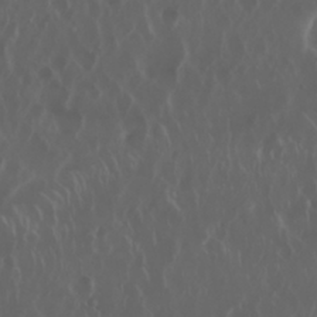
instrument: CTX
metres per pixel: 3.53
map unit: Nhu
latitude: 29.8772
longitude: -59.8205
